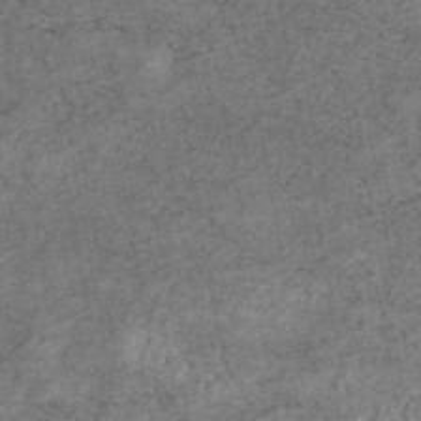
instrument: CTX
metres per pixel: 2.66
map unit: eAb
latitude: 45.1592
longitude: 124.2361
